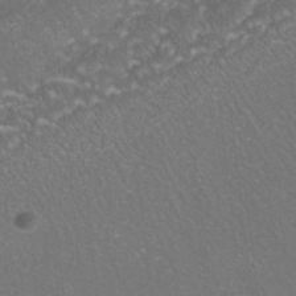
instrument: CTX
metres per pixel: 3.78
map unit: Nhe
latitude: -38.7463
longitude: -119.1970
